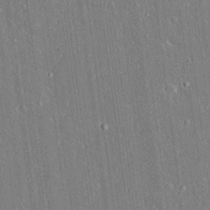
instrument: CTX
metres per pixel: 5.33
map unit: lAvf
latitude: 15.0270
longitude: -128.7435
